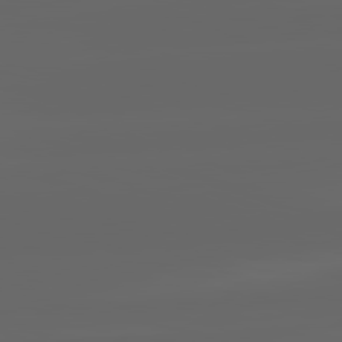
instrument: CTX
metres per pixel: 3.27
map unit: lApd
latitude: 82.2711
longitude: -170.6490
